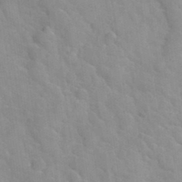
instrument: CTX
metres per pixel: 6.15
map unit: Hto
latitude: 35.1214
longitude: -50.8191
